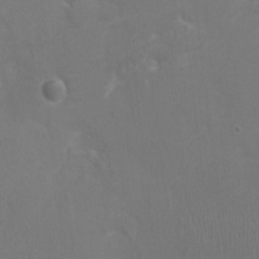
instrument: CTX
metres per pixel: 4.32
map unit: Ht
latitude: -1.2187
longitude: -16.1011
